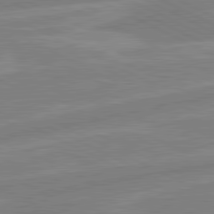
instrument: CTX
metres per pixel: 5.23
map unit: lApd
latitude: 80.9136
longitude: -169.6127
